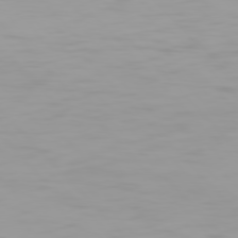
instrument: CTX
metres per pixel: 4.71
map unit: Hpe
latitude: 77.2348
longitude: -163.3860
